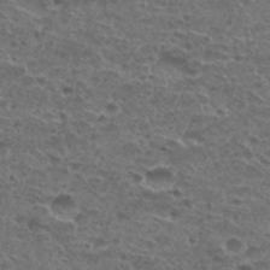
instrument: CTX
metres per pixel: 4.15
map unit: Nhu
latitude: 29.8394
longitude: -48.5168
